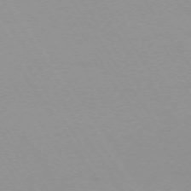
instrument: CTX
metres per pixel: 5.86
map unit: Ap
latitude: -73.5210
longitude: -72.2712
